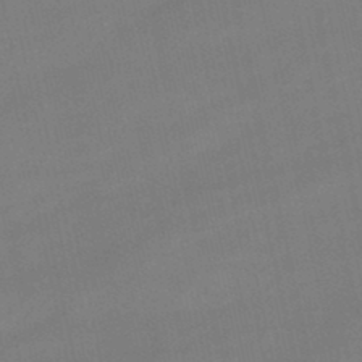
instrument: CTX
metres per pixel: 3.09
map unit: lHb
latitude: -46.8786
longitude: 70.0472
